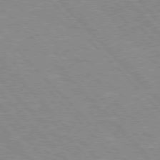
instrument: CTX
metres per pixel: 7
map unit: Hpe
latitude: 76.2900
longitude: -126.9514
